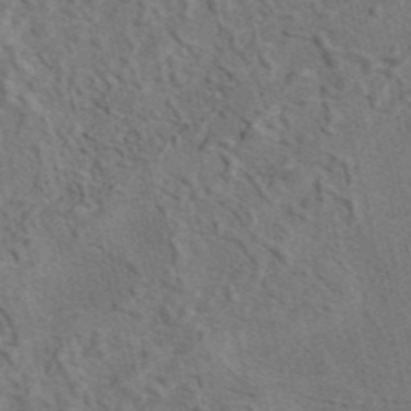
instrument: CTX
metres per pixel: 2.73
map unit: eAb
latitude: 42.2145
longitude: 109.1053
